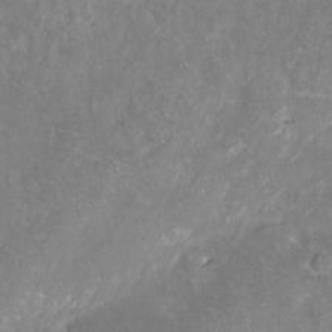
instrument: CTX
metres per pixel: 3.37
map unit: Hto
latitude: -13.6344
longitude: -42.4790
